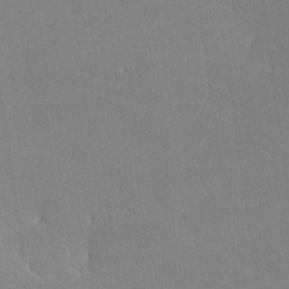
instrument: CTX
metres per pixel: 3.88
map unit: lHvf
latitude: -11.2376
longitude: -102.3467
